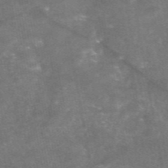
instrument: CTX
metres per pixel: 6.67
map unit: eAb
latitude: 47.1592
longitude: 120.5007
